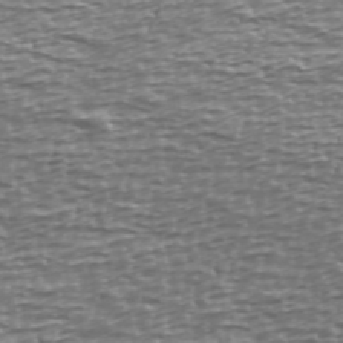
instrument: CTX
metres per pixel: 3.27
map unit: Ave
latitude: 40.2900
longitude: -112.9325
